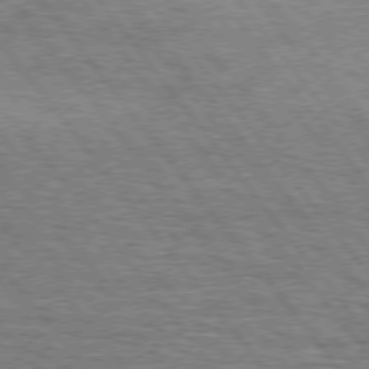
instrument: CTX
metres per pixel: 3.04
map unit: Hpe
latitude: 74.8947
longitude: -139.0269
